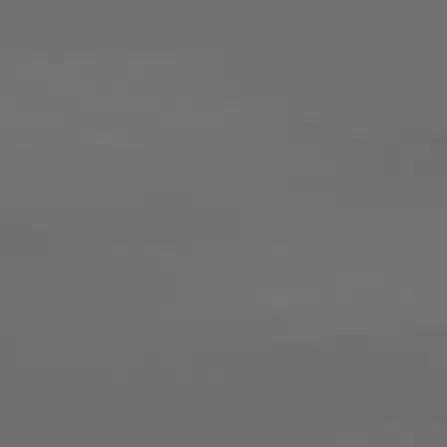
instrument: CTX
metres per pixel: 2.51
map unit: lApd
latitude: 82.1766
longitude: 134.1795
